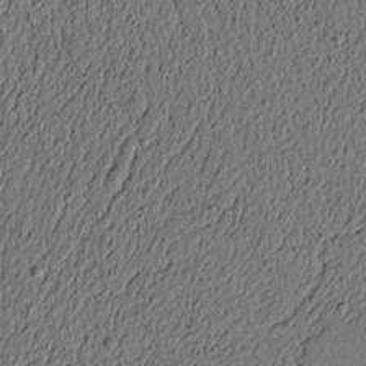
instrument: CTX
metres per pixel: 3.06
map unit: lAvf
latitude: 4.4034
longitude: 167.8989
